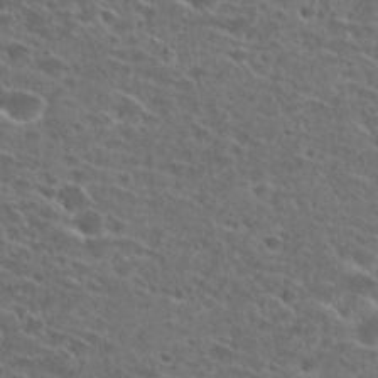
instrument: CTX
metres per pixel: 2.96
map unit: Hto
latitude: 27.3482
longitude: -46.4979
